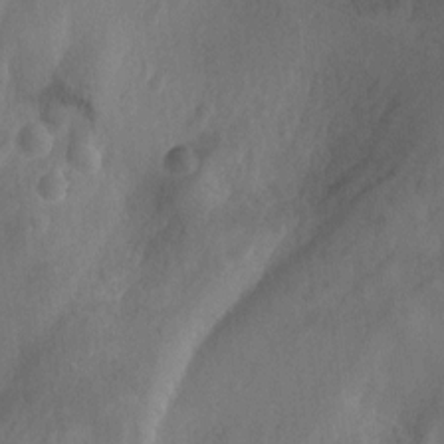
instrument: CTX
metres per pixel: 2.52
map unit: Ht
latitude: 1.2726
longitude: -32.4601
